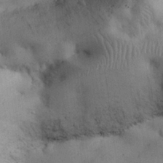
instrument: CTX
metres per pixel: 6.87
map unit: Nhu
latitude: 26.5357
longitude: -71.0458
